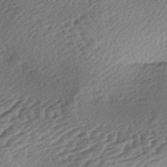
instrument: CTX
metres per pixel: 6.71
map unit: lAa
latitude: -3.0675
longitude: -127.0837
